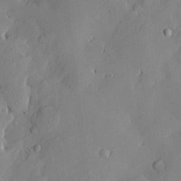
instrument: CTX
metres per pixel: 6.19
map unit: Htu
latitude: -7.6722
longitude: 175.8422
